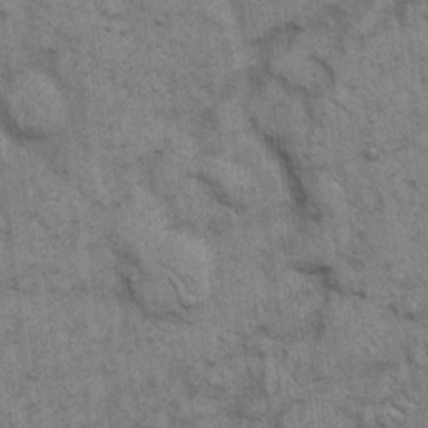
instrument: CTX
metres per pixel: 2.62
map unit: eHh
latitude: 15.1215
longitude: -65.4993
